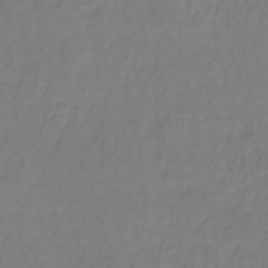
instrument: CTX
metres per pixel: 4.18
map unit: lHb
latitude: -38.0850
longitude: 61.9745
